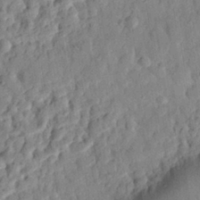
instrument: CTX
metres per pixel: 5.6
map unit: eHh
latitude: 27.0648
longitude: -77.2537
